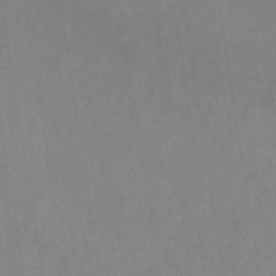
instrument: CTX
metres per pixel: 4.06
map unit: HNb
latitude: -36.2172
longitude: 50.5574
